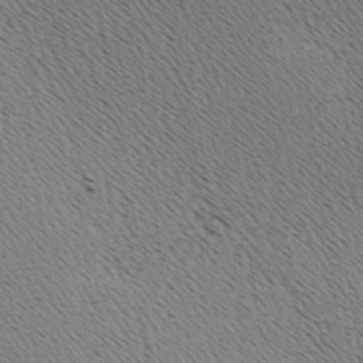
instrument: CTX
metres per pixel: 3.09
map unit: Hve
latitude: 3.1781
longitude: -124.9702
